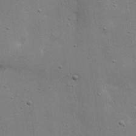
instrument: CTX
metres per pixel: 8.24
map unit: eHh
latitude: 24.2333
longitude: -69.4616
